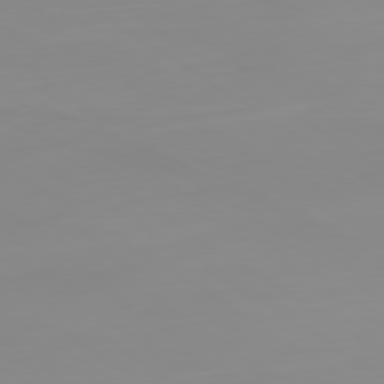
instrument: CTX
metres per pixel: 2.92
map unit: Ap
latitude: -80.1228
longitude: -59.3104
